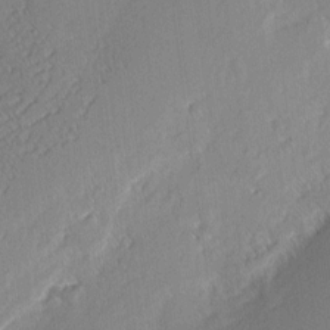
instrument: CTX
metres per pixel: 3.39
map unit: eHh
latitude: 2.0822
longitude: -77.5938
